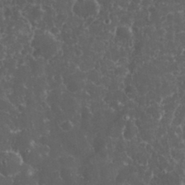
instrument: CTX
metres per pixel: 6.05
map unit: eHh
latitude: 33.4804
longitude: -62.2523
